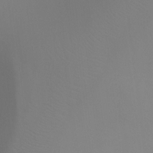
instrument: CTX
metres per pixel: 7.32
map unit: Ht
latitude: -8.4818
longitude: -32.6490
